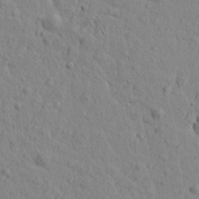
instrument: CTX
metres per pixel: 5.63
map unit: Htu
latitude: -1.9367
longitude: -175.6505
